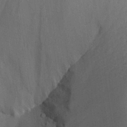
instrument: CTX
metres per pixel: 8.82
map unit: Aa
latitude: 28.5734
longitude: -137.9717
